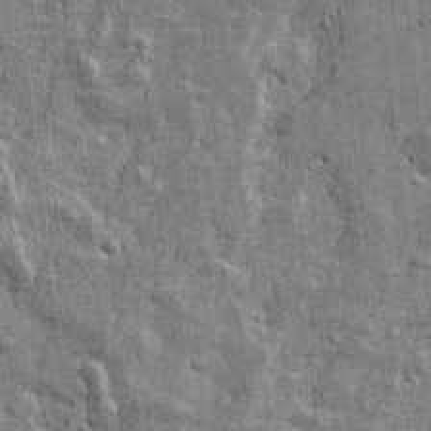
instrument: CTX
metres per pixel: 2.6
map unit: Htu
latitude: -4.2361
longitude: 157.0864
